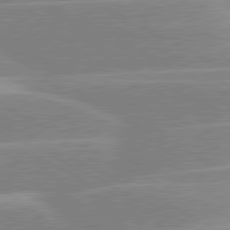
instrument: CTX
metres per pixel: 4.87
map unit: lApd
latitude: 80.6490
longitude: -124.9891
